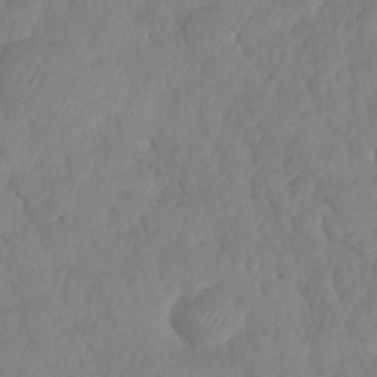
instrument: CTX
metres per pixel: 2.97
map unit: HNhu
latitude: -24.1228
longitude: 49.7856
